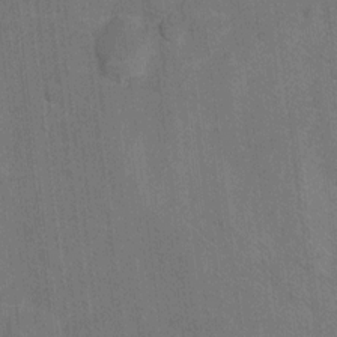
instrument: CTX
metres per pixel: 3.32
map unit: Hto
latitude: -9.9556
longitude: -36.2145
